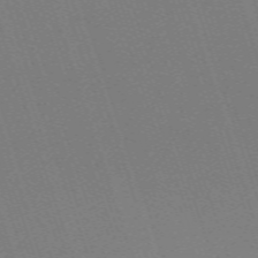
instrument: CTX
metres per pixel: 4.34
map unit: eHh
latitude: -64.2551
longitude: 51.2565
